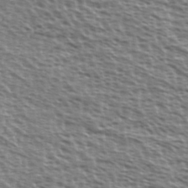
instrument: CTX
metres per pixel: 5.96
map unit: Ave
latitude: 37.7450
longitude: -112.8002
